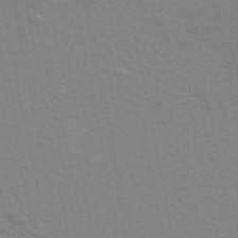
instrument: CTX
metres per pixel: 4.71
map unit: ANa
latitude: 48.9514
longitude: -74.8002
